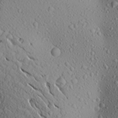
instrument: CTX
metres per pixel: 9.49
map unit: Aa
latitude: 23.6316
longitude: -144.4412
